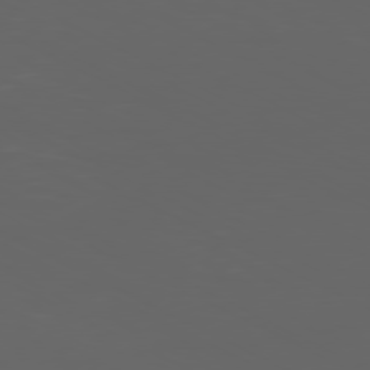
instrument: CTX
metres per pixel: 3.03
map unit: Ap
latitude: -79.8422
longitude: -73.7450
